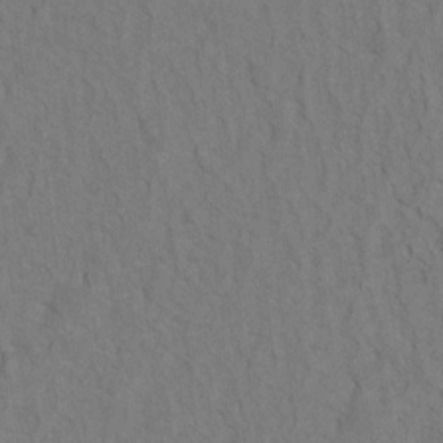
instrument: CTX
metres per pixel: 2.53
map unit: Hto
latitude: 7.4048
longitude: -37.4049
